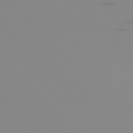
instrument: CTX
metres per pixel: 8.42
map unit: Ap
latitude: -77.5399
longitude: -63.5371
